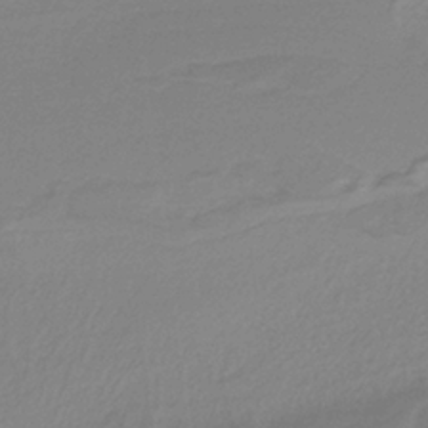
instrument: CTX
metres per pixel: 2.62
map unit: HNb
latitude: -36.8597
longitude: 55.0487
